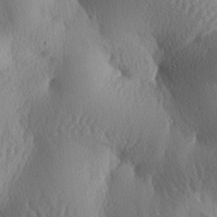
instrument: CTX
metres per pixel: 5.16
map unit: lAa
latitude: -7.7099
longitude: -128.4601
